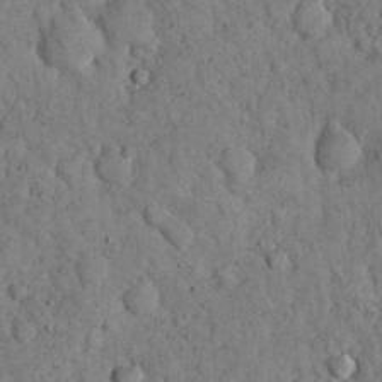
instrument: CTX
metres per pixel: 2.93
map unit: eHh
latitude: 19.3859
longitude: -61.1781
